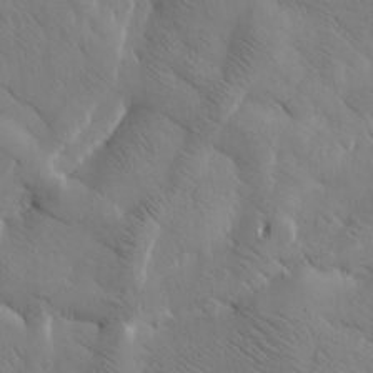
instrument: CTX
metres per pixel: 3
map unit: Htu
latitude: -3.2942
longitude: 168.5573
